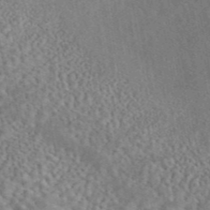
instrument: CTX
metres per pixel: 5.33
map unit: eAb
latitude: 43.7639
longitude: 109.2565
